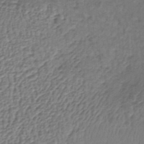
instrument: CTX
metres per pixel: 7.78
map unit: lHb
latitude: -37.1620
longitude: 59.0297
